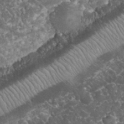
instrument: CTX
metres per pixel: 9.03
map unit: eHh
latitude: 33.0081
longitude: -62.6491
